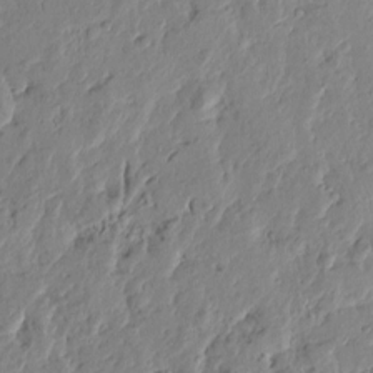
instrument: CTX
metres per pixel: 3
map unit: Htu
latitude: -1.6911
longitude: -178.3279
